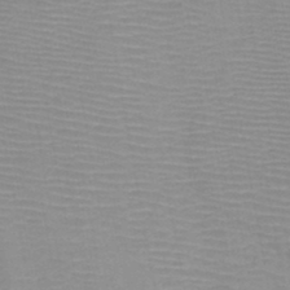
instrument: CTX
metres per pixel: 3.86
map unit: HNb
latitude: -46.3873
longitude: -41.1214
